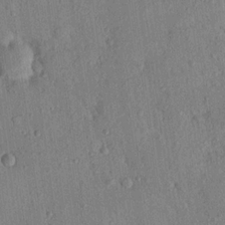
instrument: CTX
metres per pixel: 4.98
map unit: Nhu
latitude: 21.1781
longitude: -78.5546
